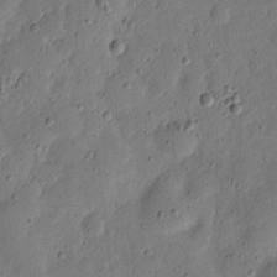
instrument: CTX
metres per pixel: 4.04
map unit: eHh
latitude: 5.9528
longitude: -71.4426
